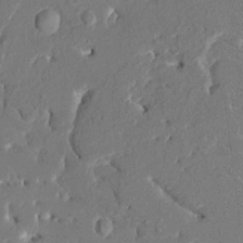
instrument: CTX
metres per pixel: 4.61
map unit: HNhu
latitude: 7.3482
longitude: -5.5938
